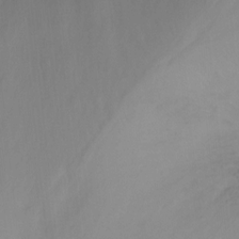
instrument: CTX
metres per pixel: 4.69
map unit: Nhu
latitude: -13.4077
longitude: -57.6315
